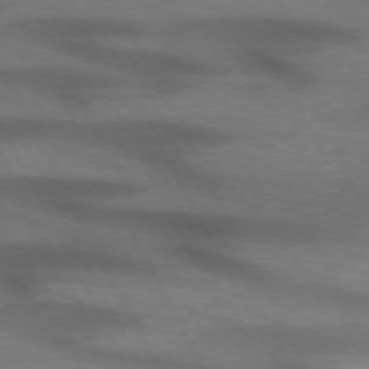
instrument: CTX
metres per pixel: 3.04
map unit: lApd
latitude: 72.0633
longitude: -50.4601
